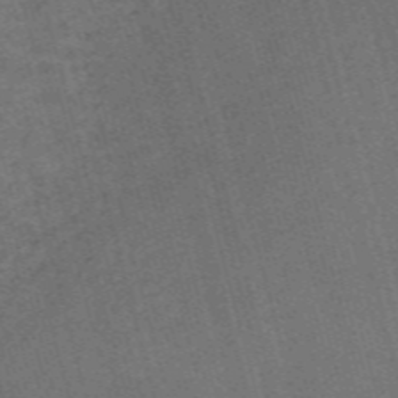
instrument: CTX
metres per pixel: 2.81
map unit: Nve
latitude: -59.3320
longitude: 64.8597
